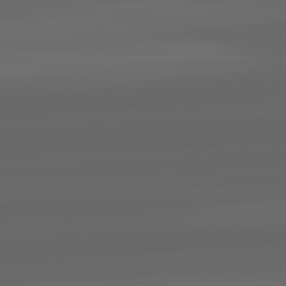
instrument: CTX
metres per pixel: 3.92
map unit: lApd
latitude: 82.4034
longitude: -170.4034
